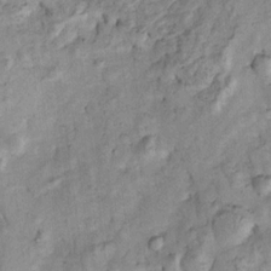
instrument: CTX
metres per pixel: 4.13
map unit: Htu
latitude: -5.7099
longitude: 154.9541
